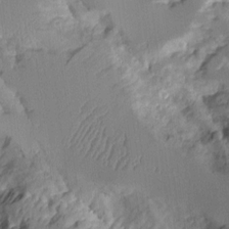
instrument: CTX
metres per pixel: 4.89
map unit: Aa
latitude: 11.1781
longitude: -127.4427
